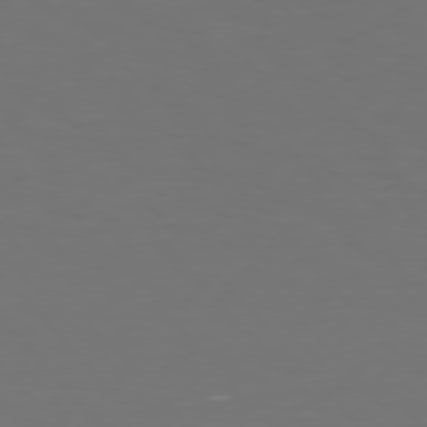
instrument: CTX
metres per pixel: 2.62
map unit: Hpe
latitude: 76.5356
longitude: -170.1200
